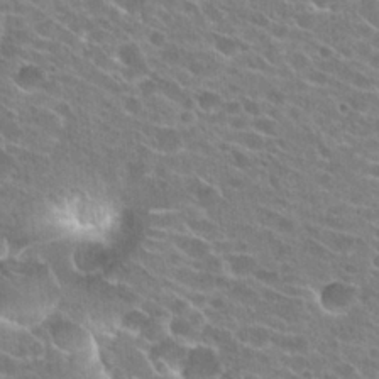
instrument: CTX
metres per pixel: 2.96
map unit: Hto
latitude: 24.5923
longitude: -43.1970
